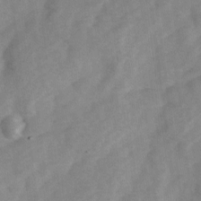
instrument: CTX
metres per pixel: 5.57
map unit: Ave
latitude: 1.4804
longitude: -111.7261
